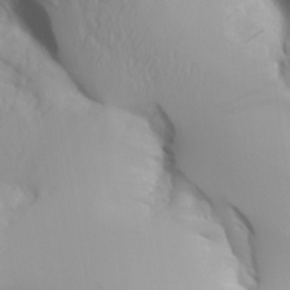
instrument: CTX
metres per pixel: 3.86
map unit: Aa
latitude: 26.5546
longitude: -132.9514
